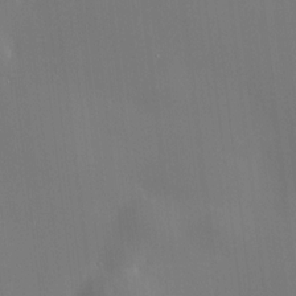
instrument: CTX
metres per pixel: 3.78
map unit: HNhu
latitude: 10.1389
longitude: 10.3306
